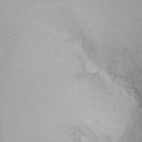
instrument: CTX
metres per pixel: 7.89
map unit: Ht
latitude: -8.0472
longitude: -35.3292
